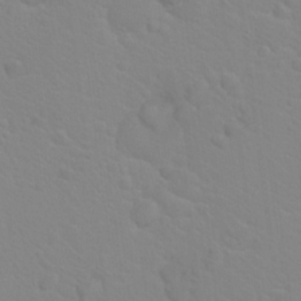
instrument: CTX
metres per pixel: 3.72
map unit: Hto
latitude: 20.4979
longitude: -33.1592
